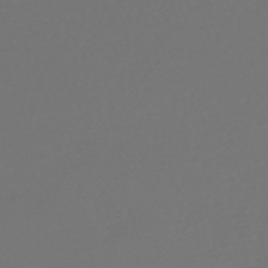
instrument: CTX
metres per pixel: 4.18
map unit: HNhu
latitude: -47.9745
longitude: 97.5777
